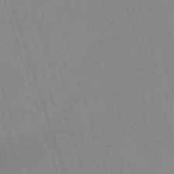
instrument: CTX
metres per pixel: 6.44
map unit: eHh
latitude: -62.8786
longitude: 50.0661
